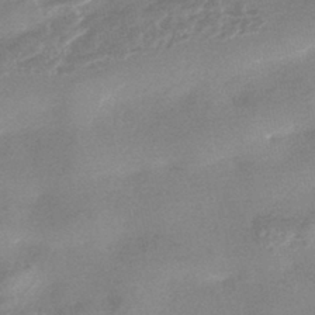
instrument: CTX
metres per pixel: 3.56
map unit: HNhu
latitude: -44.0661
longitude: 91.6722
